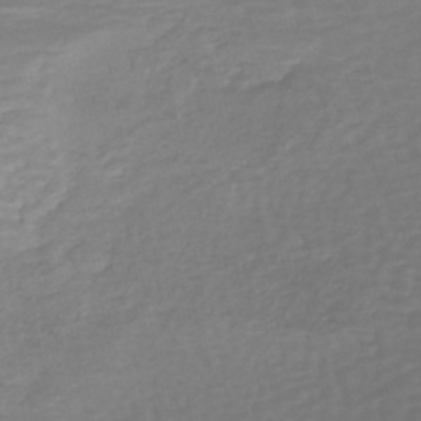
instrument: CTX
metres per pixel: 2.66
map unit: HNhu
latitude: -48.5007
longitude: 98.6518
